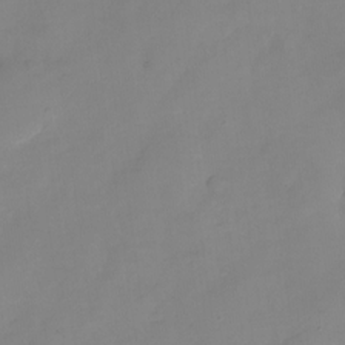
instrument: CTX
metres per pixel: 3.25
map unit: Nhu
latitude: -24.4818
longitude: -69.8583
